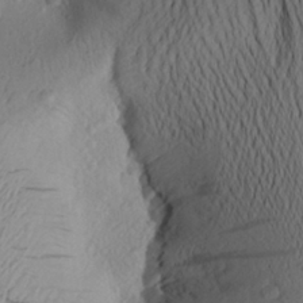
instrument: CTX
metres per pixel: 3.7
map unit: Aa
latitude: 24.8946
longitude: -149.4049
